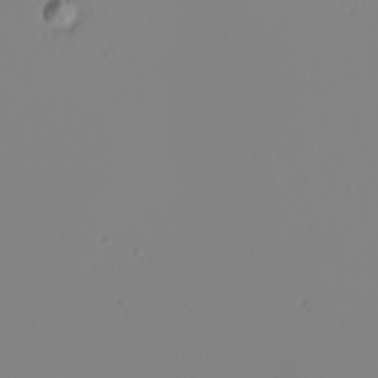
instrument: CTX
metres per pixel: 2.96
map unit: Nhu
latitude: -5.3698
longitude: -94.3279
